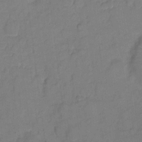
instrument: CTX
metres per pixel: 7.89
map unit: eHh
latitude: 6.3845
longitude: -65.4048
